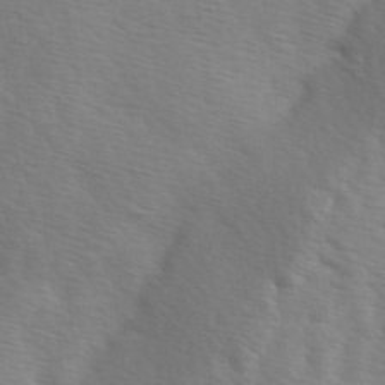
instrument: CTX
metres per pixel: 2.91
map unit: Ave
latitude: 1.5371
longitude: -113.0458
